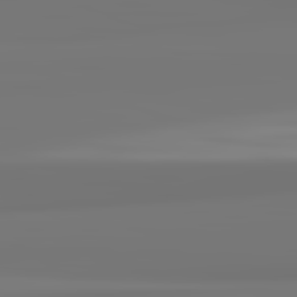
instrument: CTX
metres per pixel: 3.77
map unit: lApd
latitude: 82.1388
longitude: 171.5777
